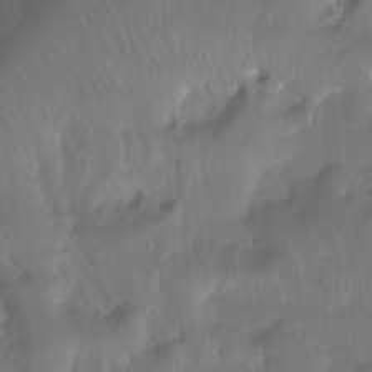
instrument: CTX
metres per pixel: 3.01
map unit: Ht
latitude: -15.5966
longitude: -43.8961
